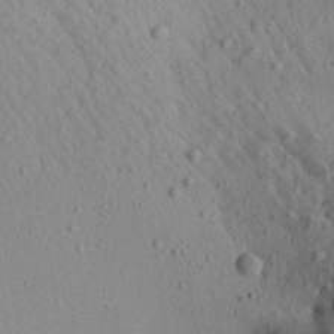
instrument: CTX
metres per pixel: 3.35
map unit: Aa
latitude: 27.4615
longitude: -142.1956
